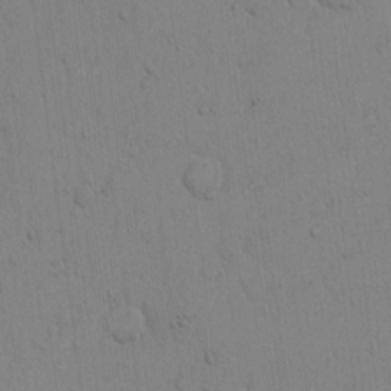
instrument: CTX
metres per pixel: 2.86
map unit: Hto
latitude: 11.1970
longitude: -57.8961
